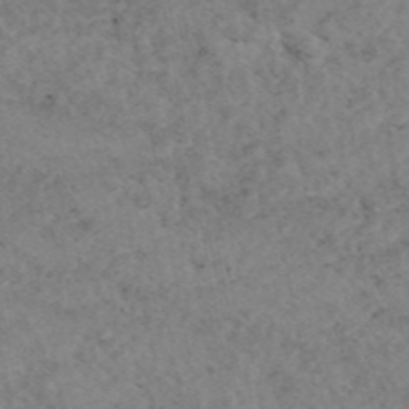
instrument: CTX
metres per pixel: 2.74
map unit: eAb
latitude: 45.0458
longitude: 115.2376
